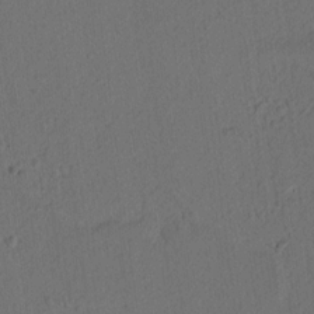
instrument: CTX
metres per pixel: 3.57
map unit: lAvf
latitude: 8.4790
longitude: 166.4629
